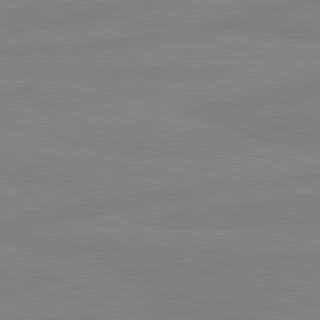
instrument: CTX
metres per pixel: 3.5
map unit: lApd
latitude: 81.1403
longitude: -177.8016
